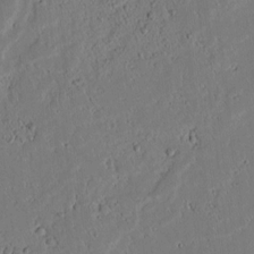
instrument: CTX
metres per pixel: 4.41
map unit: lAvf
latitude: 8.4034
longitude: 164.8597
